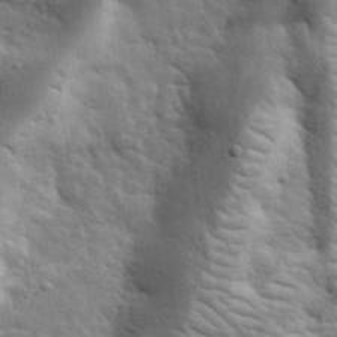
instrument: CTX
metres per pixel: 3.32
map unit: lHvf
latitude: 34.1955
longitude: -81.4426
